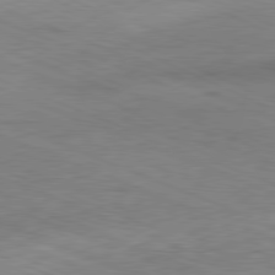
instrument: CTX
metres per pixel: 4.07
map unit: Ap
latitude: -81.7100
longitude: -82.4034
